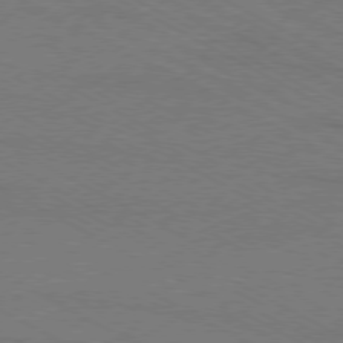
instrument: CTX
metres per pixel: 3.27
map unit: Ap
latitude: -79.5588
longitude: -82.2522
